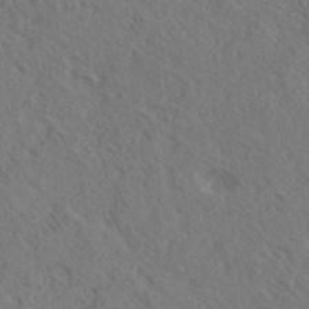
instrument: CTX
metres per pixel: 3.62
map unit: eHh
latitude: 36.9514
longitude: -137.9528
